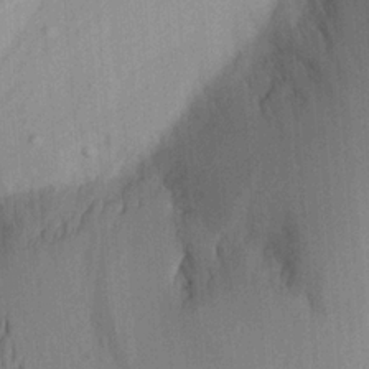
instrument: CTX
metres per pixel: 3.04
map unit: Aa
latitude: 21.5938
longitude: -143.9906
